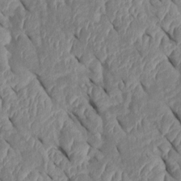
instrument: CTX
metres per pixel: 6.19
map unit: Htu
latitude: 1.6694
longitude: 147.5588
